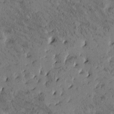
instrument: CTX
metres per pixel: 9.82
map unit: Htu
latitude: -2.7463
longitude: 175.8422
